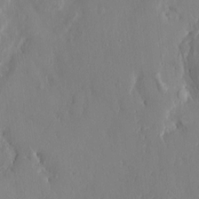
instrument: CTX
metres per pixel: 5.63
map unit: HNhu
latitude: 5.9906
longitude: 0.8219
